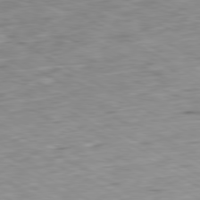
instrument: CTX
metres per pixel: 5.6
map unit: Ap
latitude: -80.5385
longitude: -81.4804
